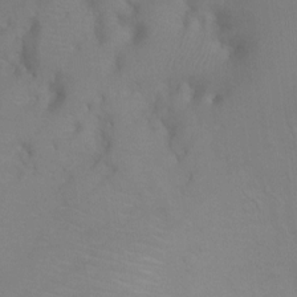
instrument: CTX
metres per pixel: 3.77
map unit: Ht
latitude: -3.8233
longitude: -27.9906
